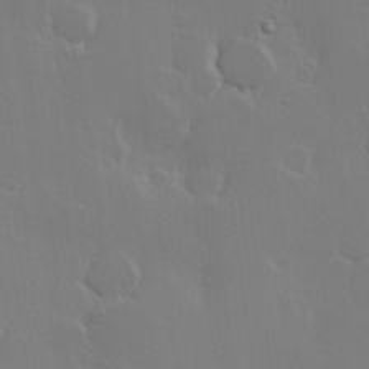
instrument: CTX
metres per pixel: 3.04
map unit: Hve
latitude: 23.2537
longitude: 145.5777
